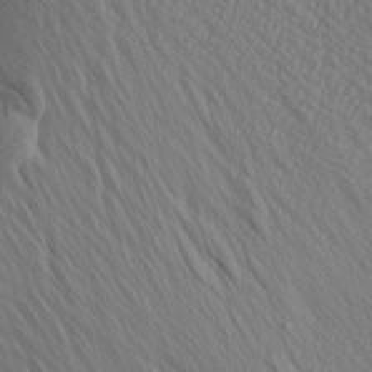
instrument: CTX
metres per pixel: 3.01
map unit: Aa
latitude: 17.5749
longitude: -147.9528
